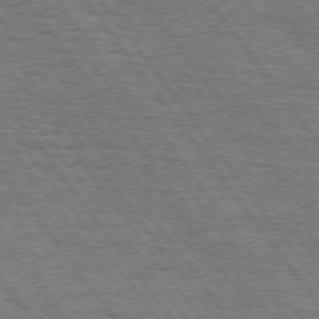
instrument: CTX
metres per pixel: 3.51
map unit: Hpe
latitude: 75.2537
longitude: -152.4979
